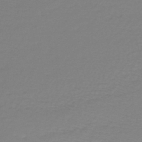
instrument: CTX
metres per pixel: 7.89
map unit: lHb
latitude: -44.9731
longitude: 62.2361
